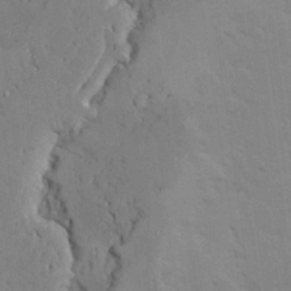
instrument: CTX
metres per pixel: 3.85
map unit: Ave
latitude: 23.8583
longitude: -130.7058
